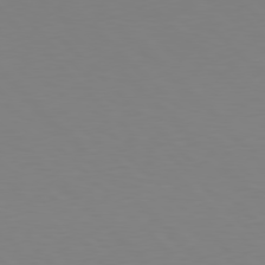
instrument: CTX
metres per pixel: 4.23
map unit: Hpe
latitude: 77.7071
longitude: -174.9325
